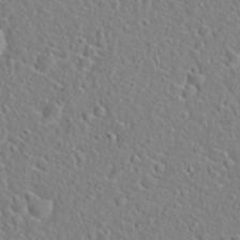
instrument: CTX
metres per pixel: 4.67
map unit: Hto
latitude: 20.9514
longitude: -45.1403
